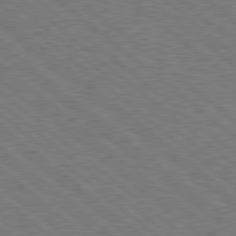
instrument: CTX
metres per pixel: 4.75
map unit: Hpe
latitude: 78.7058
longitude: -169.9717
